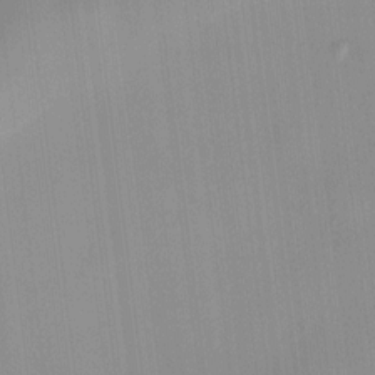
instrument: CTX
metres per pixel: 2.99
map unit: HNhu
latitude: 11.0459
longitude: 9.8800
